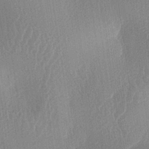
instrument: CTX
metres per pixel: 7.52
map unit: lAa
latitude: -5.6722
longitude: -129.0647
